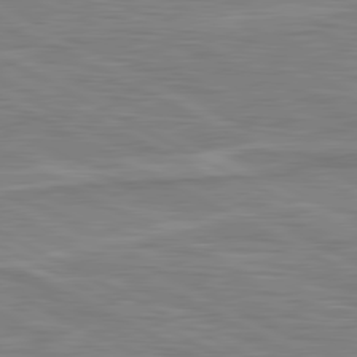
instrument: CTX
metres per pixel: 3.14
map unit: lApd
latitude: 80.7813
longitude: 172.9164
